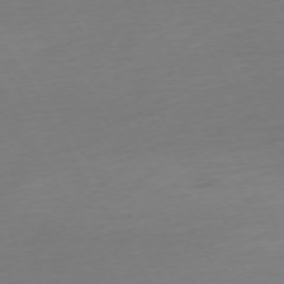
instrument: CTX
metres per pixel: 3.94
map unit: Ap
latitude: -74.7086
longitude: -68.9892
